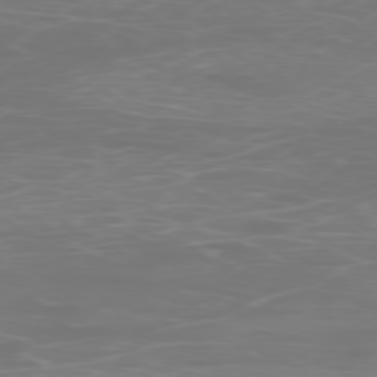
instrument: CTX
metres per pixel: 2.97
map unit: Ap
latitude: -78.6140
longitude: -97.1592
